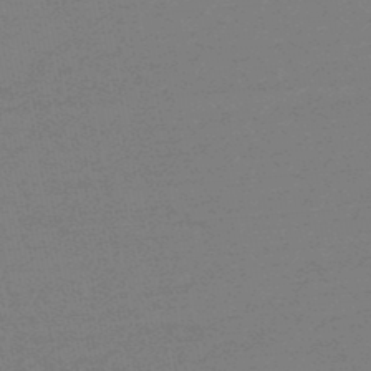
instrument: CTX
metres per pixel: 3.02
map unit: eHb
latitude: -48.3307
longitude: 88.0283
